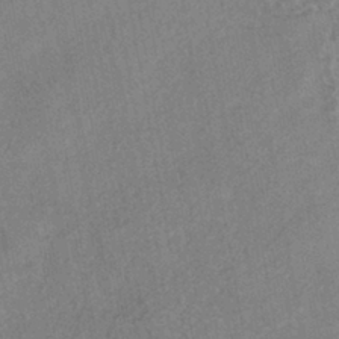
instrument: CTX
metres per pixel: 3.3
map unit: HNhu
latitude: -41.2187
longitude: 91.6911
